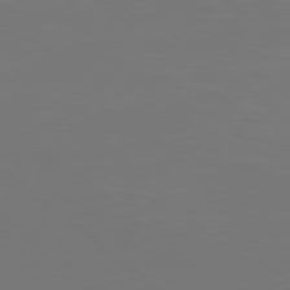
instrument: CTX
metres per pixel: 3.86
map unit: Hpe
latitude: 78.0822
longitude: -169.7639
